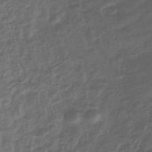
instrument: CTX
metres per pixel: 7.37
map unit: lHb
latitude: -42.9730
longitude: 80.8786
